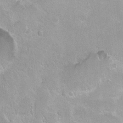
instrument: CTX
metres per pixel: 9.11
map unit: Hto
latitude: 2.2900
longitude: -32.4412
